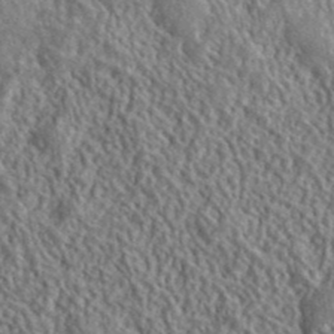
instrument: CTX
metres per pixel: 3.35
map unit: ANa
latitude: 41.4804
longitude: -86.6301
